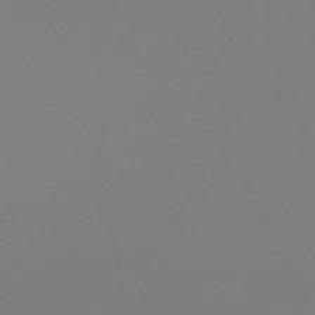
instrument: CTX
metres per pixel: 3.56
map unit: lHb
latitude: -46.1228
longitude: 72.3495
